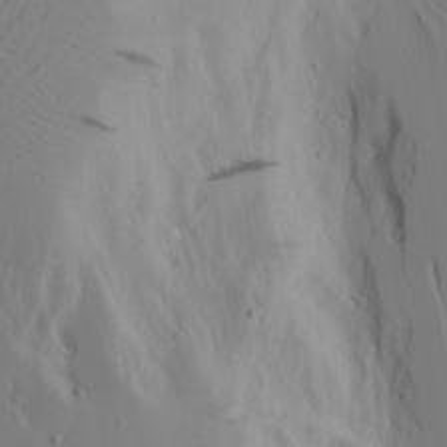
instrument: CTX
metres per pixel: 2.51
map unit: Aa
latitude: 18.2144
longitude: -125.1025
